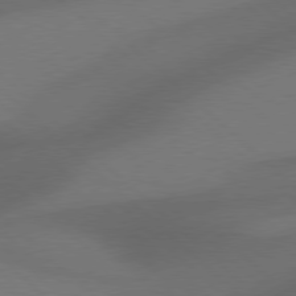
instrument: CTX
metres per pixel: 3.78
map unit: Hpe
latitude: 77.8394
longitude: -150.2333
